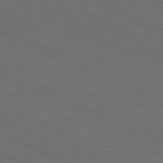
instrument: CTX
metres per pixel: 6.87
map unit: Hpe
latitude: -81.9178
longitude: 19.0486
